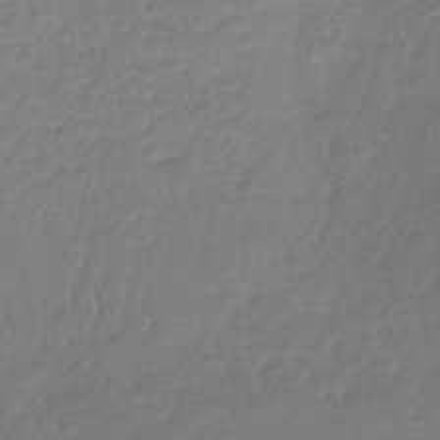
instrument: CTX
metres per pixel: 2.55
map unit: lHb
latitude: -41.5588
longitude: 68.6329
